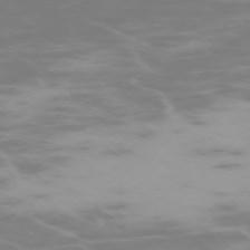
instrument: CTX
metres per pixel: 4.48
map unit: Hpe
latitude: -73.8611
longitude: 4.3306
